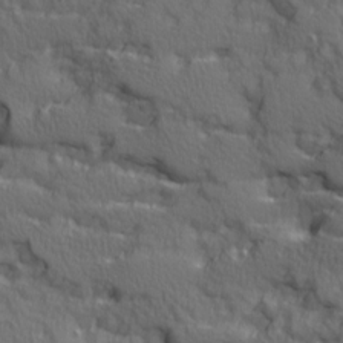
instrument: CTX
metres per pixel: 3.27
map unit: Ave
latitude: 11.7261
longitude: -101.7450
